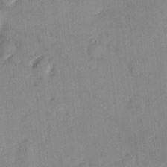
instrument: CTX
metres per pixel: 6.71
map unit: HNhu
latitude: 6.2900
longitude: 7.4832
